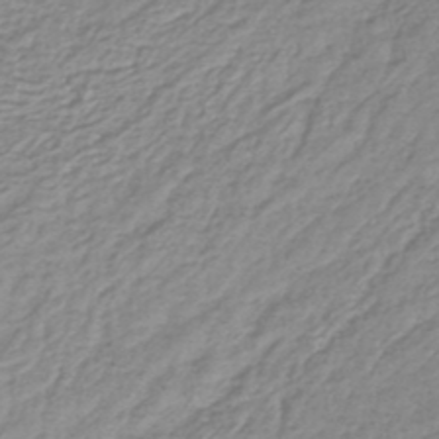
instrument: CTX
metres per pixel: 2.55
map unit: lHb
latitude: -45.3132
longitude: 61.4077
